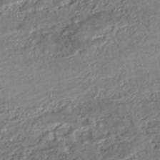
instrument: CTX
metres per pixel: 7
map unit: HNhu
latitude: -47.0864
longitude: 102.5196
